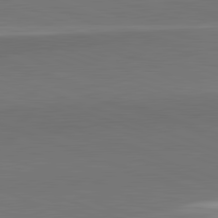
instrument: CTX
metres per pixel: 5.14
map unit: lApd
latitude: 82.2900
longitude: 149.2376
